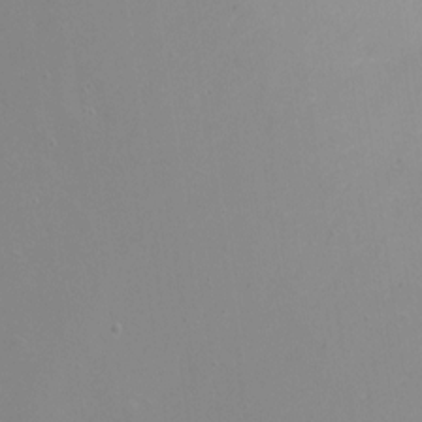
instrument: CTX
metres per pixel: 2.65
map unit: Ht
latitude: 0.9702
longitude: -33.8961
